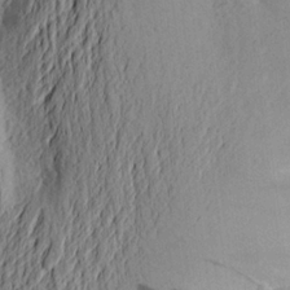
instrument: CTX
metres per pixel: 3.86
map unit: Aa
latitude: 23.7827
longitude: -149.4426
